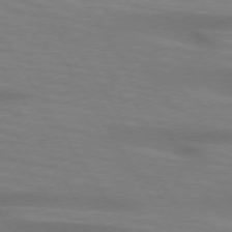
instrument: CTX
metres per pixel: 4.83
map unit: lApd
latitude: 73.6883
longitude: -53.2348
